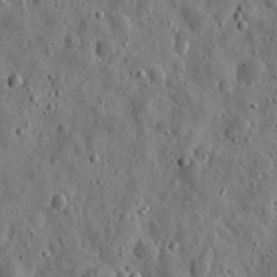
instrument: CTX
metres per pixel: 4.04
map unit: eHh
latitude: 10.9892
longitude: -73.7639
